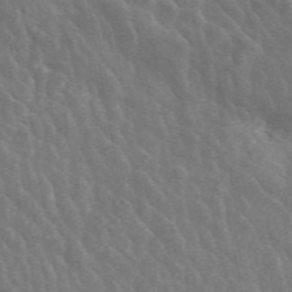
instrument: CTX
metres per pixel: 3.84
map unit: ANa
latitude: 45.8772
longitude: 28.8975
